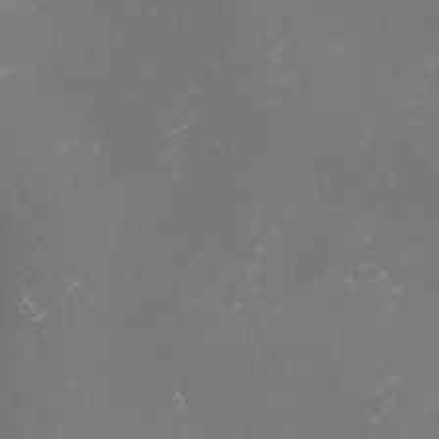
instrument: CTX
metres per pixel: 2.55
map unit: Nhu
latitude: -1.1620
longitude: -79.8961
